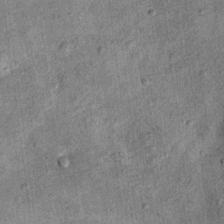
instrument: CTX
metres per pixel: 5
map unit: Ht
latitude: 11.4804
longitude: -38.8758
